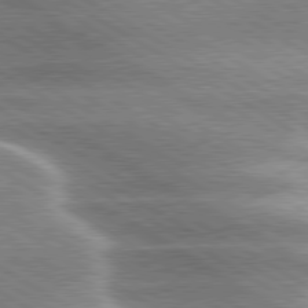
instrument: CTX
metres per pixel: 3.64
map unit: lApd
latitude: 80.0444
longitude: -120.3657
